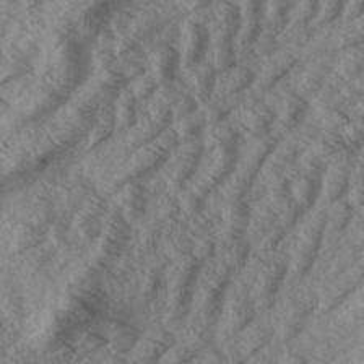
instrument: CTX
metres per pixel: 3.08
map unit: Aa
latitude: 33.4804
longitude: -139.9339
